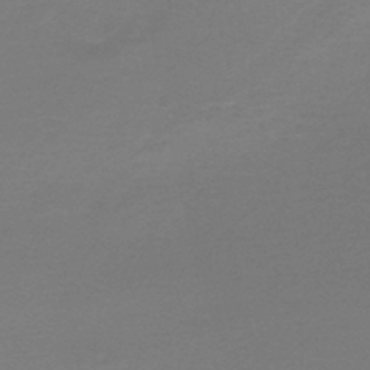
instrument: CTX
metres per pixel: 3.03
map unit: HNhu
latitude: -48.4629
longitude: 98.9542
